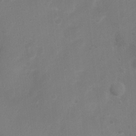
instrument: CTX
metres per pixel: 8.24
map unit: Nhu
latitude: 4.0822
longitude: -26.5924
